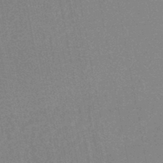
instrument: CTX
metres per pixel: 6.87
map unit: HNhu
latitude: -46.5196
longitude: 99.7855
